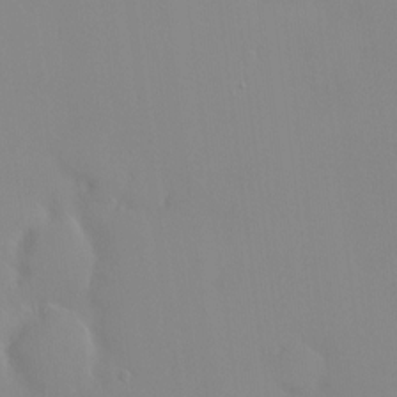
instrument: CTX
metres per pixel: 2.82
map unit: HNhu
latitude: 2.0444
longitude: 8.1417
